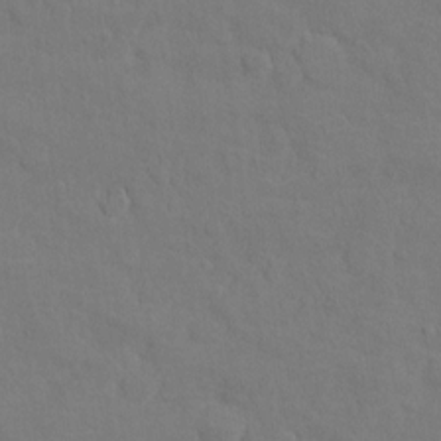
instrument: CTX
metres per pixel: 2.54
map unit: Ht
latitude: 11.1970
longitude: -33.3104
